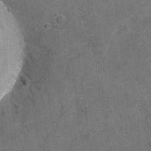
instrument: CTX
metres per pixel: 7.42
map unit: Nhu
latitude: -17.9367
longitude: -56.2711
